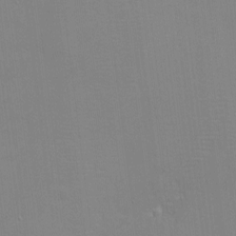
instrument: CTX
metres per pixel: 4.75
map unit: eHh
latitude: -3.3131
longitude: -80.3278
